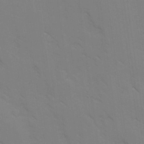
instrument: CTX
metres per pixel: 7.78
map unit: Ave
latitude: -0.9920
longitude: -112.3278
